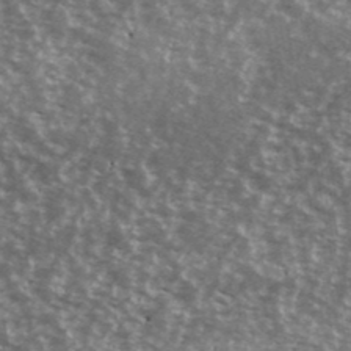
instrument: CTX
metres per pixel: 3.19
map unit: Ave
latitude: 39.9717
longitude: -108.6679
